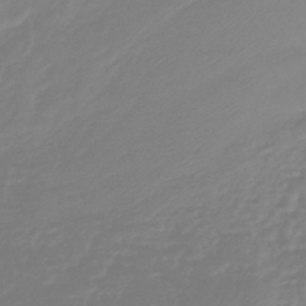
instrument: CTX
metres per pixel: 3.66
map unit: lHb
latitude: -45.6155
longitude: 72.3495
